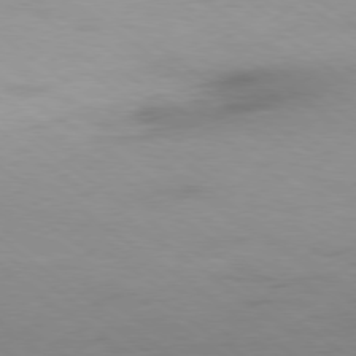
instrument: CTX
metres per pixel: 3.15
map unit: Ap
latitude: -79.2187
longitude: -96.9703
